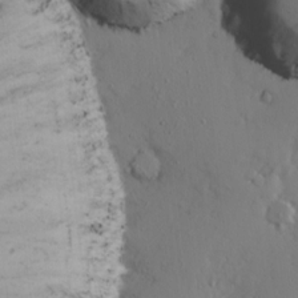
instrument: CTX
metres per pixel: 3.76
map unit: Ave
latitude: 13.9339
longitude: -102.7624
